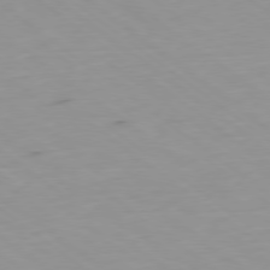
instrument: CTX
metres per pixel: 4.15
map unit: Ap
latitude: -78.8786
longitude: -73.3104
